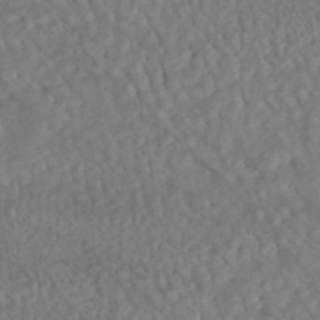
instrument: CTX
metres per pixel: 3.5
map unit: HNhu
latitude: -45.8233
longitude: 106.9731
